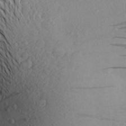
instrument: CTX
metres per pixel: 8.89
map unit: Aa
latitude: 24.1011
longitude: -144.8758
